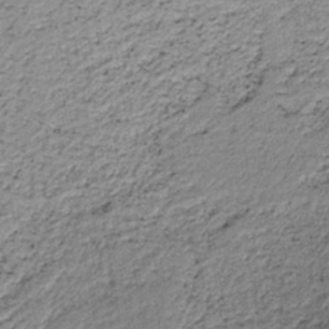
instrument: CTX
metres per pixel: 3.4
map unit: HNb
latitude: -39.6911
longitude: 50.6140
